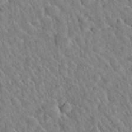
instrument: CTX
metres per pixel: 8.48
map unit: Hto
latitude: 36.1200
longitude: -50.6490
